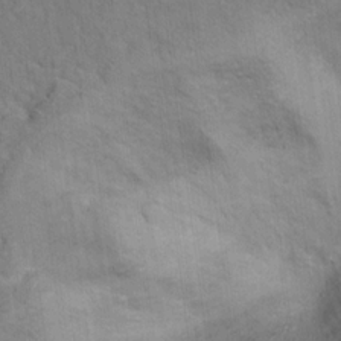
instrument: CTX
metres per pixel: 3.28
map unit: Hto
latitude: 15.5938
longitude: -36.8758
